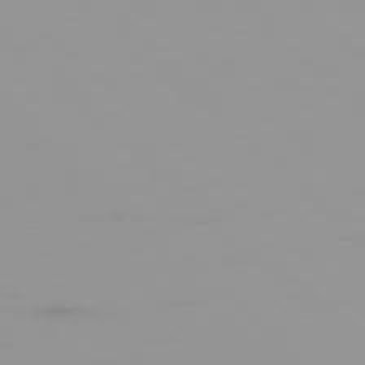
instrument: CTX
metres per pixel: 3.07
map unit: Ap
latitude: -79.2565
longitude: -69.9906
